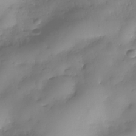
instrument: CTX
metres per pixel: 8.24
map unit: Nhe
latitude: -37.6910
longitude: -147.4427
